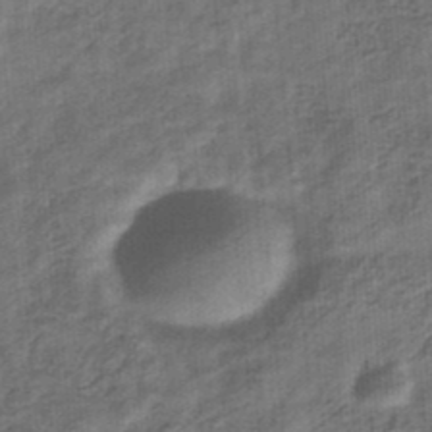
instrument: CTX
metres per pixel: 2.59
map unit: eHb
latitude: -34.0283
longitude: 79.2565
